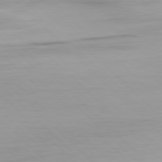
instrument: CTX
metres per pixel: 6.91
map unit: Hpe
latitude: 78.0444
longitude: -167.8016
